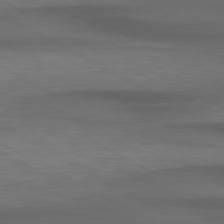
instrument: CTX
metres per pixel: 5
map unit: lApd
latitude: 79.2159
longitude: -119.5371
